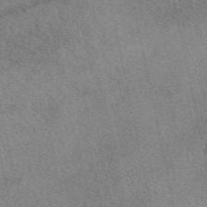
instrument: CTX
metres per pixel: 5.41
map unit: eAb
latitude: 48.3089
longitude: 112.7841
